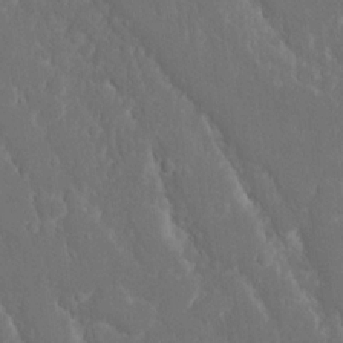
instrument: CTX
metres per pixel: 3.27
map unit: eHh
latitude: 15.6505
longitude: -71.8016
